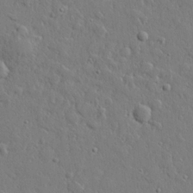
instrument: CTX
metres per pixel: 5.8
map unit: lHvf
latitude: 22.5735
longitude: 144.0283
